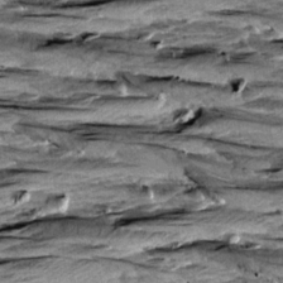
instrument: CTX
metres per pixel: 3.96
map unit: Aa
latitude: 8.7435
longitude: -138.4412
